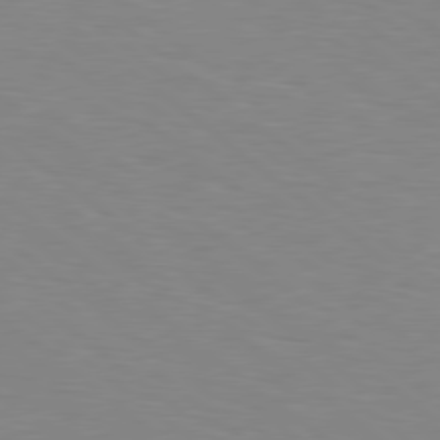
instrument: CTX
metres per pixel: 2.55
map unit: Hpe
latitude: 78.9514
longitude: -162.1200
